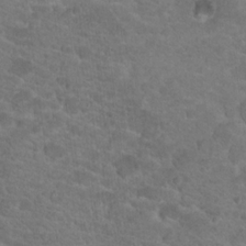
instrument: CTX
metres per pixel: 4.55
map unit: Hto
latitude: 18.4790
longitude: -34.6490
